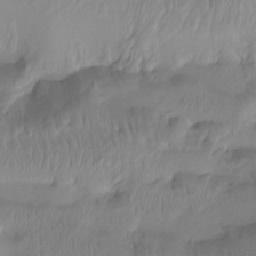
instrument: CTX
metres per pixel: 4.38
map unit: Htu
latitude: -15.2376
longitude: -46.4412
